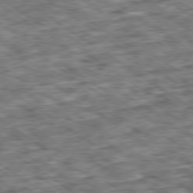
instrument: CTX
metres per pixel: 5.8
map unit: Ap
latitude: -79.8800
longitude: -75.7828
